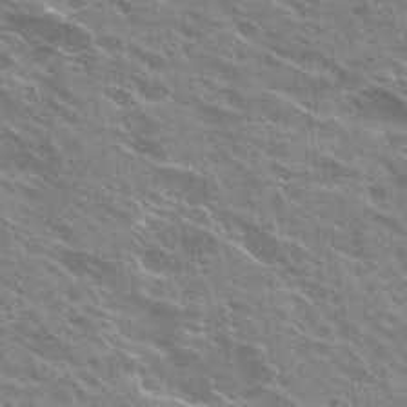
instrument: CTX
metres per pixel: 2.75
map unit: Hto
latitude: 27.1403
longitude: -40.9513
